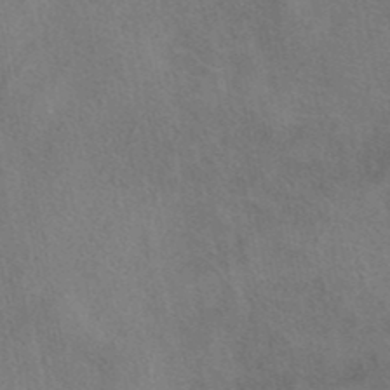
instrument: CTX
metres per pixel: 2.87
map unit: eAb
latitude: 41.8583
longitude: 105.4454
